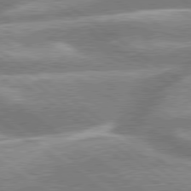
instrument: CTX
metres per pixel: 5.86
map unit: lApd
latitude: 79.4427
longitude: -158.9703
